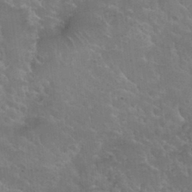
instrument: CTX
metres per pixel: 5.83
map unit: Nhu
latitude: 31.0648
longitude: -54.0822
